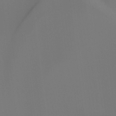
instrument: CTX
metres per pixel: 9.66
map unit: Hto
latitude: -8.6140
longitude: -46.4412
